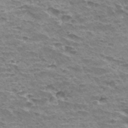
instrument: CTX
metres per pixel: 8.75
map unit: Hto
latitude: 31.9151
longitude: -40.3656
